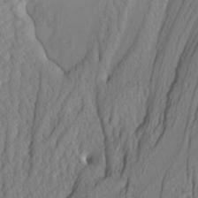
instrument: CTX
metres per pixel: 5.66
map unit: Htu
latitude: -3.8422
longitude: -72.4034
